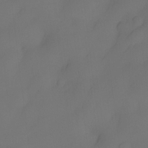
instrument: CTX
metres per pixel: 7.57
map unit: eHh
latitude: -22.2173
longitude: 15.5777
